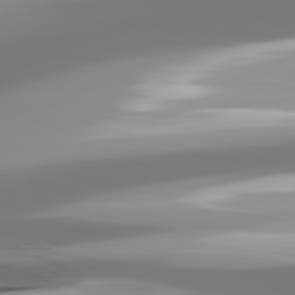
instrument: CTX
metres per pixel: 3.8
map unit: lApd
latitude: 81.9528
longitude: -166.9702
